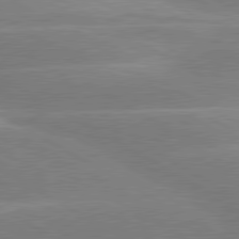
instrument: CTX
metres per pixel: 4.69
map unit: lApd
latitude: 80.3845
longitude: -123.6505
